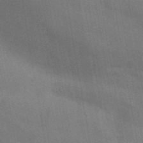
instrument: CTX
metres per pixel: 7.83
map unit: Aa
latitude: 31.2348
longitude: -145.7827
